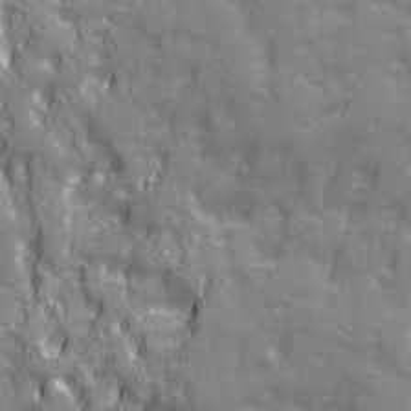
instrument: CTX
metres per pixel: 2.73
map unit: Ave
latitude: 20.3845
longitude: -132.7435
